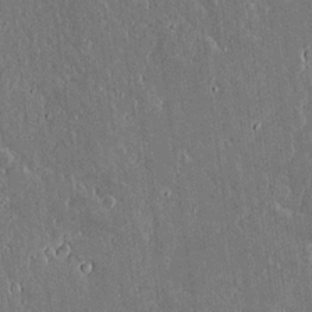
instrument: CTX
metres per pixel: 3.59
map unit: lAvf
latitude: 15.7639
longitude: -128.7435
